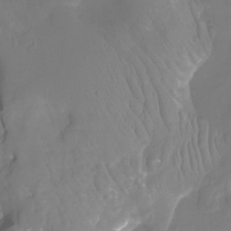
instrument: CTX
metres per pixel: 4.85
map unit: Htu
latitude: -12.7841
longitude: -48.3278
